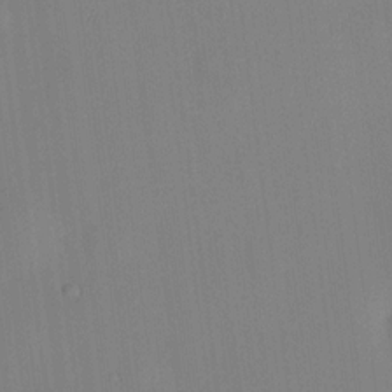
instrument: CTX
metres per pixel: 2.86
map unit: HNhu
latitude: 13.7639
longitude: 13.6911
